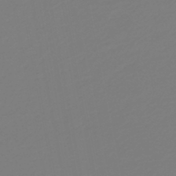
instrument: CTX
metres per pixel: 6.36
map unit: HNb
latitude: -46.3684
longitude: 55.1620
